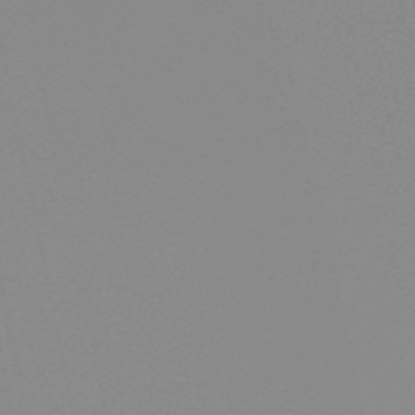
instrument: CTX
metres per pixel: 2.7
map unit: eHb
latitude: -49.9745
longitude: 73.6155
